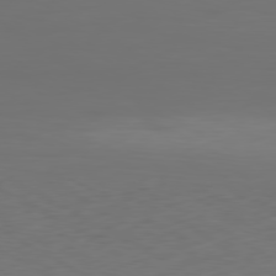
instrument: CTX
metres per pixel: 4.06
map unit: Ap
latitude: -80.2740
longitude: -70.7246
